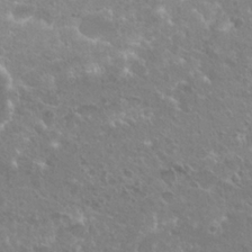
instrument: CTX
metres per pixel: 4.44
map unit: Hto
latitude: 20.5735
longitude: -40.4412
